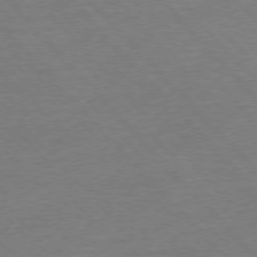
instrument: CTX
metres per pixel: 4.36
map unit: Ap
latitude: -77.1431
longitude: -95.4805
